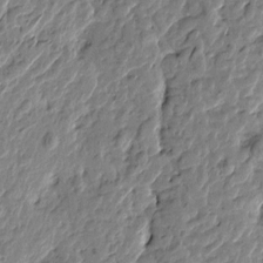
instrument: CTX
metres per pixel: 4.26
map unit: Htu
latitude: -1.7100
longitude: -179.4616
